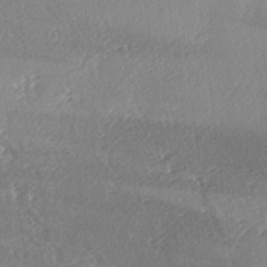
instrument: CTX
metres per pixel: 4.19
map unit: lAa
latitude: -6.2739
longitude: -124.4601
